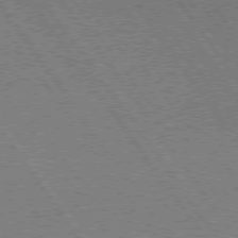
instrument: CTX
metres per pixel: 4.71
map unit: lApd
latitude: 74.7057
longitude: -80.5924
